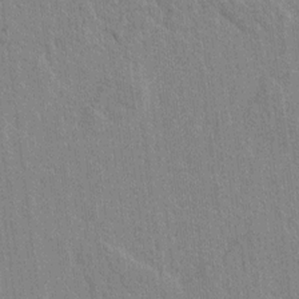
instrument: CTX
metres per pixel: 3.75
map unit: lAvf
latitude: 7.9339
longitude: 166.6518
